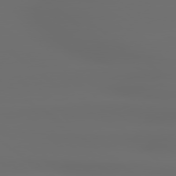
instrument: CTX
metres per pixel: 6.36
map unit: lApd
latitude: 79.1592
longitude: -135.8772
